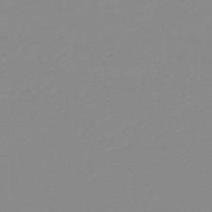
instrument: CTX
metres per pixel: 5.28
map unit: lHb
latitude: -40.6707
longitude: 63.5966
